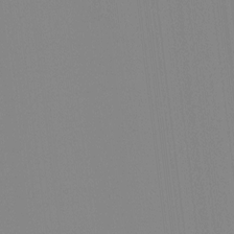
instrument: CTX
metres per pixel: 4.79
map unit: Hto
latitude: -8.3873
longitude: -51.4426
